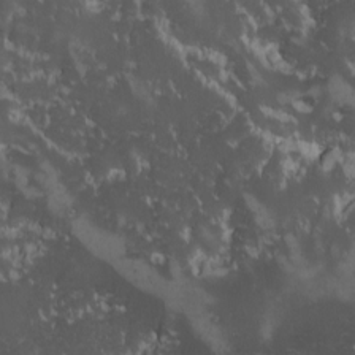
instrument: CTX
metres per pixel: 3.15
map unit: Ave
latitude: -9.8989
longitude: -116.7813
